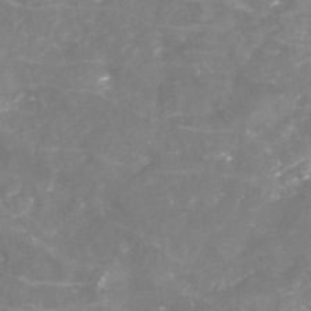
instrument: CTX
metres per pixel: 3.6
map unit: Nhu
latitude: -23.0109
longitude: -57.4615
